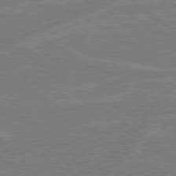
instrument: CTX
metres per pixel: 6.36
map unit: Hpe
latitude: 78.6113
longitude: -130.1200
